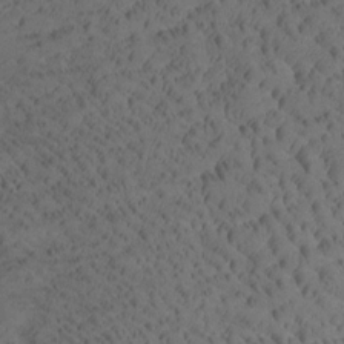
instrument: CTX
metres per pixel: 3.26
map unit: Htu
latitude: -3.8989
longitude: 173.0108
